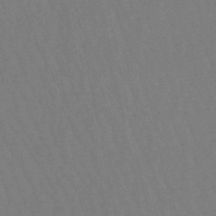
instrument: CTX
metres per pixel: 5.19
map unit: lHb
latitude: -49.6722
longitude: 71.5966
